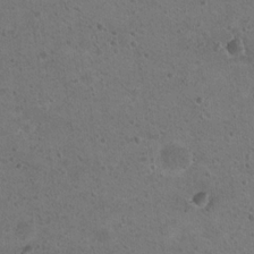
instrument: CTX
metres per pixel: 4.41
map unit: Nhu
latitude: 18.3089
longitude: -29.7260
